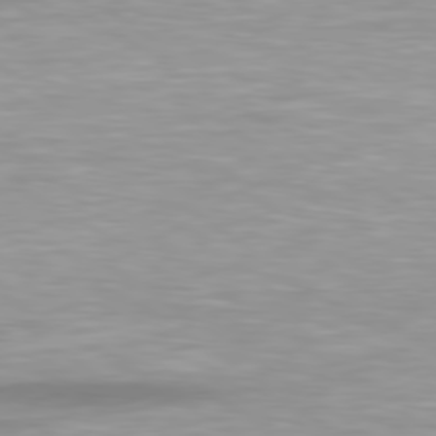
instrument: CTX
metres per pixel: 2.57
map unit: Hpe
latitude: 79.3293
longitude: -130.0633
